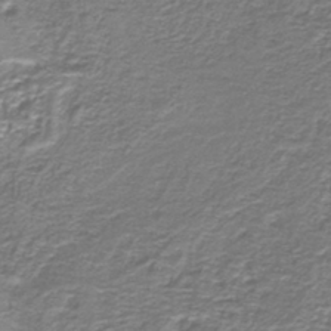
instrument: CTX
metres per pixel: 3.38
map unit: lHb
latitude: -40.6707
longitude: 54.6708
